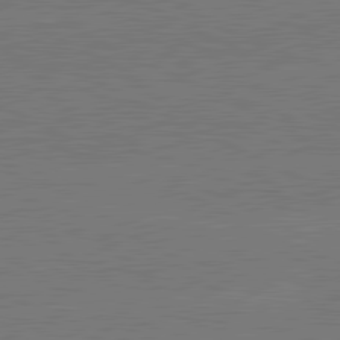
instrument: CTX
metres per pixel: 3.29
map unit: lApd
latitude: 81.0836
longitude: -127.7261
